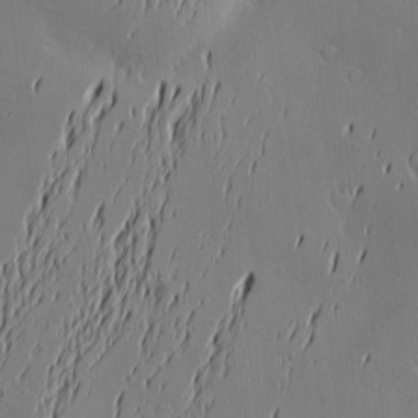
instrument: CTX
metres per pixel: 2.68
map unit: Nve
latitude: -9.6722
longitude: 173.8044
